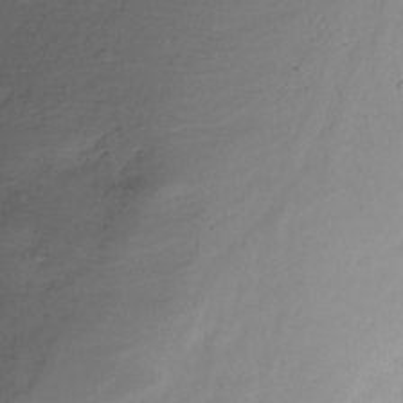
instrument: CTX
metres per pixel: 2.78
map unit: Nhu
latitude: -13.1998
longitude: -51.4237
